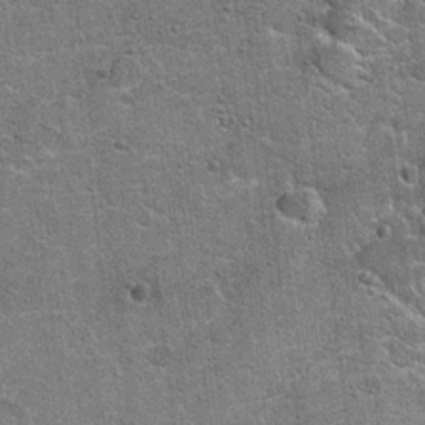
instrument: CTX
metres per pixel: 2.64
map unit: Hto
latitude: 19.8772
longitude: -49.1025
